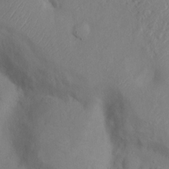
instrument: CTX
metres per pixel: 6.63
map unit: Nhu
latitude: 10.1200
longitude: -26.0444
